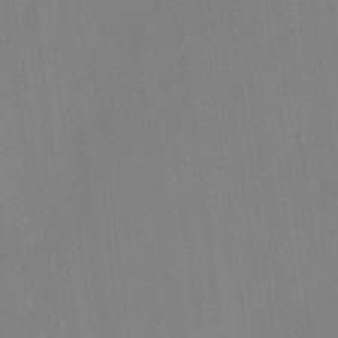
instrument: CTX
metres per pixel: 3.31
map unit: HNhu
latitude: 6.1956
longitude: 0.2173
